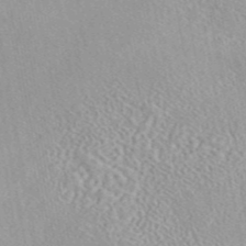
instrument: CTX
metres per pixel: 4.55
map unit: eAb
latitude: 44.1200
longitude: 114.3495
